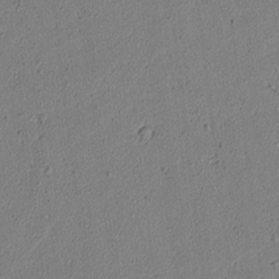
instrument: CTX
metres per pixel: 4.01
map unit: lAvf
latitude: 6.5168
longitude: 168.2361
